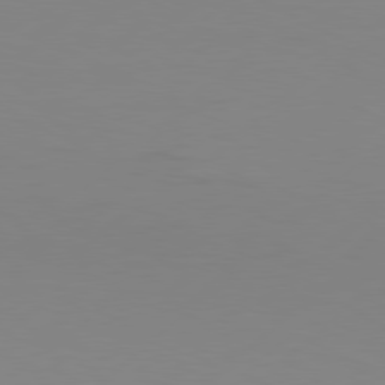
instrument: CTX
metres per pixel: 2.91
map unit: Hpe
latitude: 78.2712
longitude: -127.1214
